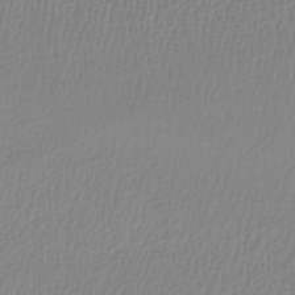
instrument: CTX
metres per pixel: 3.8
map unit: lHb
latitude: -41.5777
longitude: 61.1620
